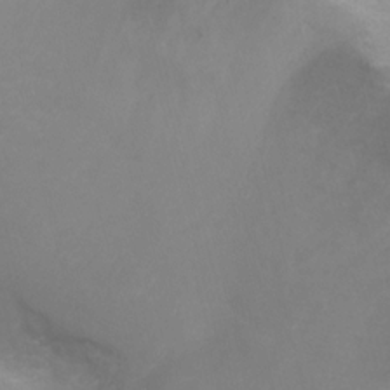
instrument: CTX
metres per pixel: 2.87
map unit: Ht
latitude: 1.6127
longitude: -32.8758
